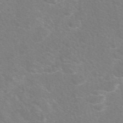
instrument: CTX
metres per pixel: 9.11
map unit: eAb
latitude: 48.4601
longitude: 119.3321
